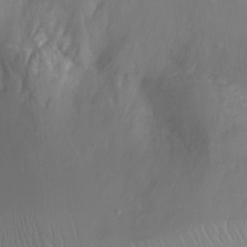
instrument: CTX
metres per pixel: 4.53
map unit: Ht
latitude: -8.9353
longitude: -20.0255
